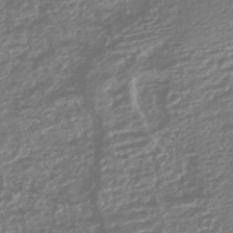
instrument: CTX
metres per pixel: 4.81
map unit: HNhu
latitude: -45.1053
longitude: 96.5385
